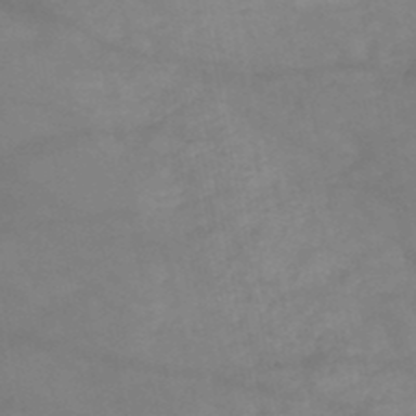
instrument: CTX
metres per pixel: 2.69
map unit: HNb
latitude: -49.0109
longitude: -38.9891
